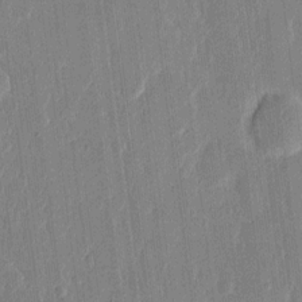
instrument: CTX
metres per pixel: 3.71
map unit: eHh
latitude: 13.7072
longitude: -69.2159
